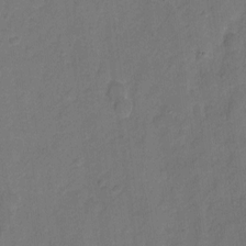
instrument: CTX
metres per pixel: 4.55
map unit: Hto
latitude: 5.4993
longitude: -61.3104
